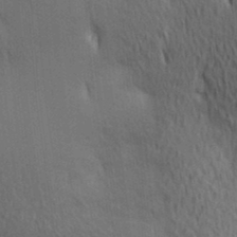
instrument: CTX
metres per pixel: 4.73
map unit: lAa
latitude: 11.2915
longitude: -108.3845
